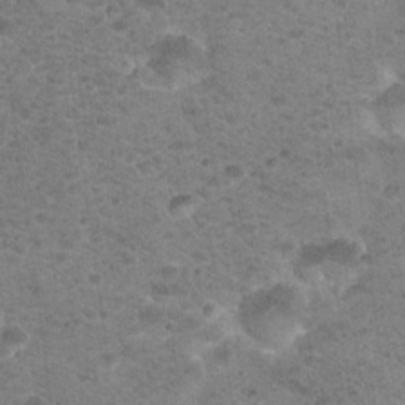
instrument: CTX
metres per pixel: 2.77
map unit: Nhu
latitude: 17.1025
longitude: -31.2348
